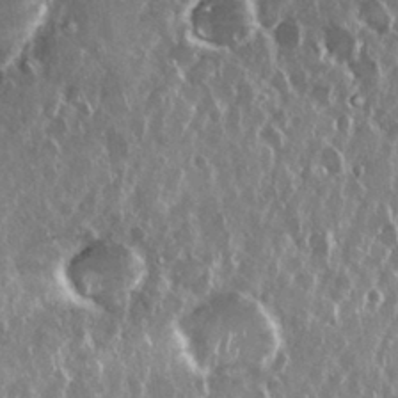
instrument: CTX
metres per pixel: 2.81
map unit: Nhu
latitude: 28.9891
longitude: -62.4979
